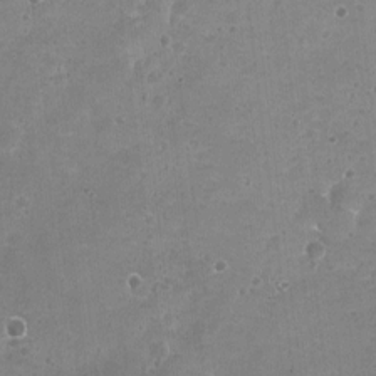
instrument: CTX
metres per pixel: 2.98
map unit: Ht
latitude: -4.7274
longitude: -36.5168
